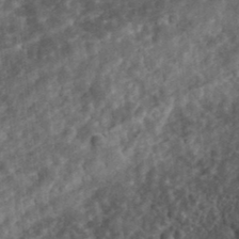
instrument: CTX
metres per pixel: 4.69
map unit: eHh
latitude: 35.2348
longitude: -78.9136
